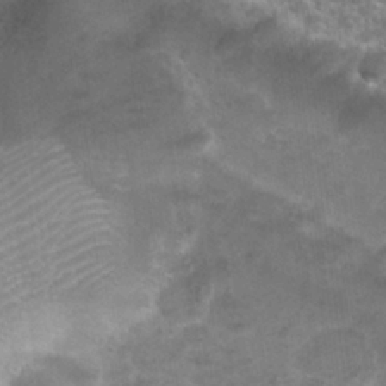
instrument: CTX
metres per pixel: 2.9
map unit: Nhu
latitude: 25.3859
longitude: -51.2914
